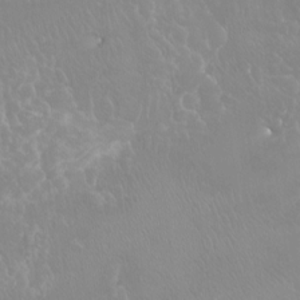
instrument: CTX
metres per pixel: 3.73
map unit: Htu
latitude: -16.1228
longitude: -46.7058
